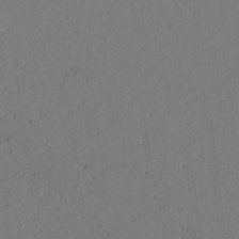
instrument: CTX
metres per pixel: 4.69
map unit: lAvf
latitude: 4.5735
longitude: 167.9556
